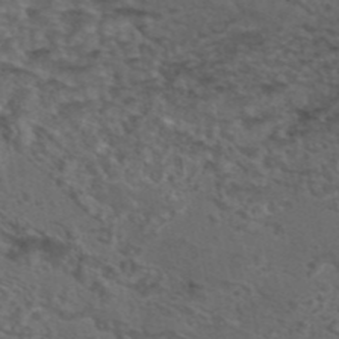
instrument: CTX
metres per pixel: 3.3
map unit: eAb
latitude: 43.8583
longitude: 104.6707
